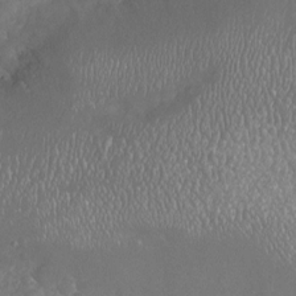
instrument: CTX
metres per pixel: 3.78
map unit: Nhu
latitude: -17.4644
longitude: -57.8961
